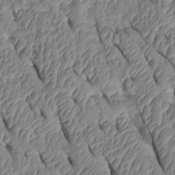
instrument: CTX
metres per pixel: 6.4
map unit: Htu
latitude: 1.5182
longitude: 148.7464
